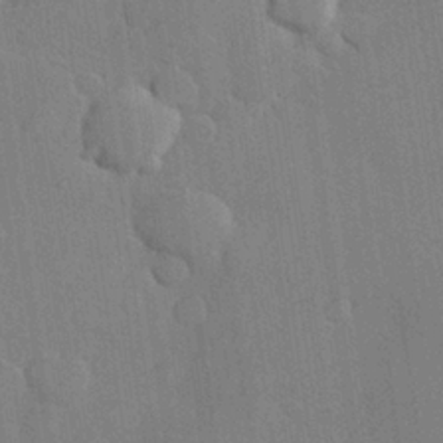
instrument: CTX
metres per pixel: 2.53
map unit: Hve
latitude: 25.3481
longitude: 150.8975
